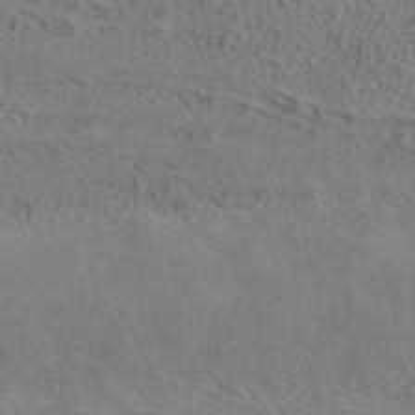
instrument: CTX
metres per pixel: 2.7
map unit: ANa
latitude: 39.9717
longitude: 21.4265
